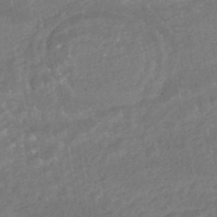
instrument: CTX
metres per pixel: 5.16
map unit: HNhu
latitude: -46.1983
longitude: 98.0661
